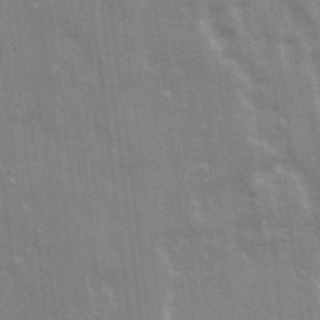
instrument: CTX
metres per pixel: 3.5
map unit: Ave
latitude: 22.1200
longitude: -133.6505
